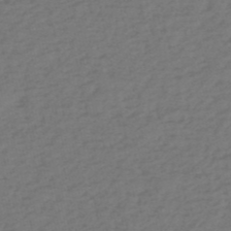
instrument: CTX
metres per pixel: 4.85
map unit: eHh
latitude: -51.8044
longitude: -24.6679
